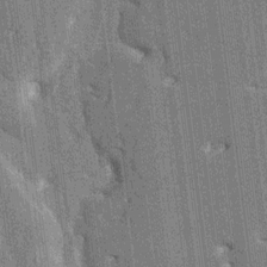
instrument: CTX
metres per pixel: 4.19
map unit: HNhu
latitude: 6.0822
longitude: -5.8016
